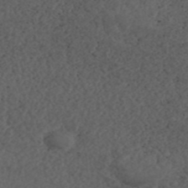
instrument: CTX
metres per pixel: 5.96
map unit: ANa
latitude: 44.5546
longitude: 37.4643
